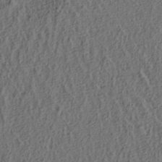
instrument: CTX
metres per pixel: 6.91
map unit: lAa
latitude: 4.4223
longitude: -113.3670
